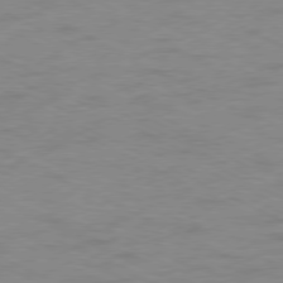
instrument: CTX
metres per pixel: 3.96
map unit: Ap
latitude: -78.1983
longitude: -73.9717
